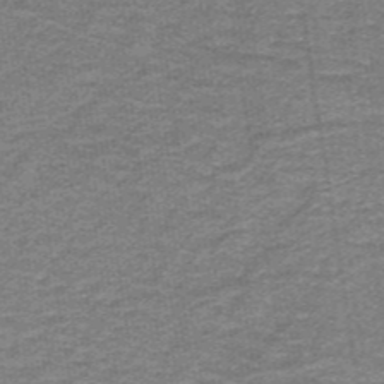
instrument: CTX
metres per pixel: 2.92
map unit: lHb
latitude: -40.9353
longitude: 56.5762
